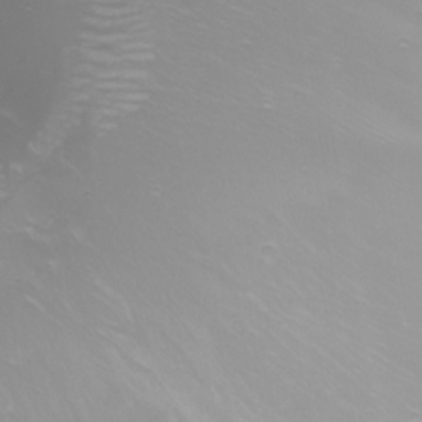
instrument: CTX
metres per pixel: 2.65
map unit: Nhu
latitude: -8.4818
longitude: -81.2726
